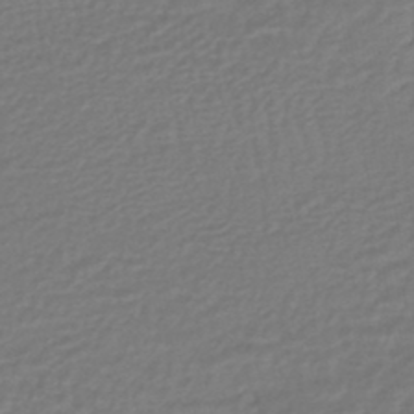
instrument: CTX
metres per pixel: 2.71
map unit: HNhu
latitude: -46.3873
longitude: 96.2929
